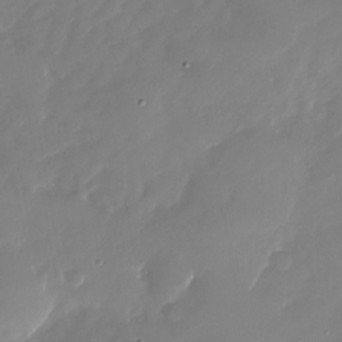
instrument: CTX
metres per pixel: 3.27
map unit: Nhu
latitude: -27.2942
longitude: -61.3292
